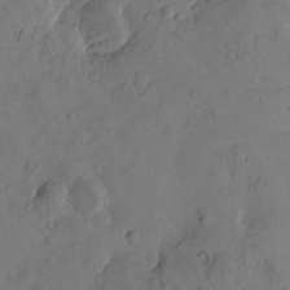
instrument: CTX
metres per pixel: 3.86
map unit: Htu
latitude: -3.2564
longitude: -176.1955
